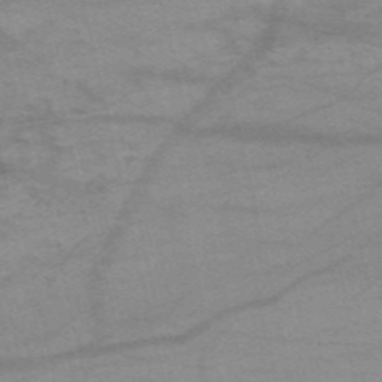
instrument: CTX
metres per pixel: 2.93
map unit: HNb
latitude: -54.3873
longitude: -44.6112
